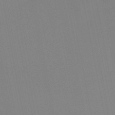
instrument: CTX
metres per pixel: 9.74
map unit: HNb
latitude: -50.8597
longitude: -51.0458
